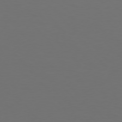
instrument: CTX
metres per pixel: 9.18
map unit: Hpe
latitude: 76.6490
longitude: -169.5749
